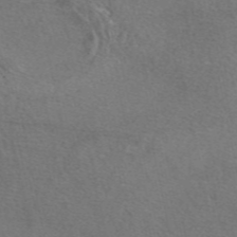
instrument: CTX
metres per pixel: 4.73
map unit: eAb
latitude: 47.9150
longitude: 113.8611
